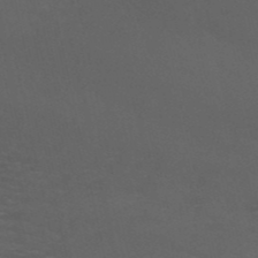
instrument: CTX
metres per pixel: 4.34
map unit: HNb
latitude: -50.9920
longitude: -43.1592
